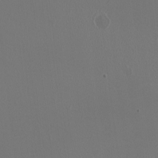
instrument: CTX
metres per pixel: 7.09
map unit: HNhu
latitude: -1.0109
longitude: -0.7624
